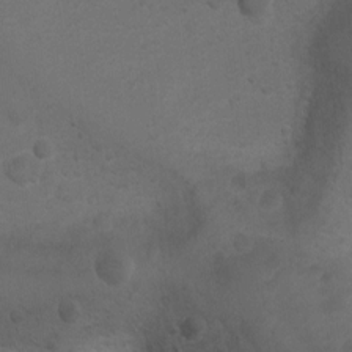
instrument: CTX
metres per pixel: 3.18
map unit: Ht
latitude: 0.9513
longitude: -25.7449
